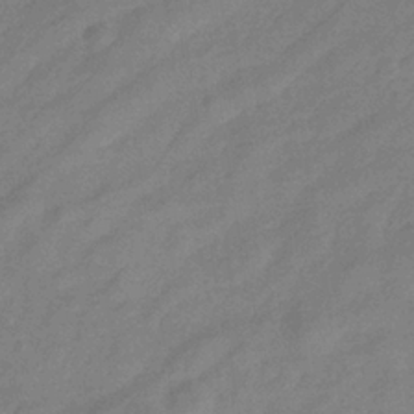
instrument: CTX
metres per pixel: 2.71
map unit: eHb
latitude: -33.4077
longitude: 74.8408
